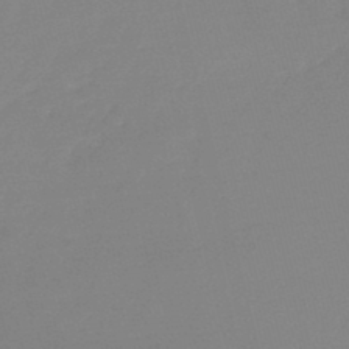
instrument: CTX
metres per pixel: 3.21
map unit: lHb
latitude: -45.9745
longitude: 64.5196
